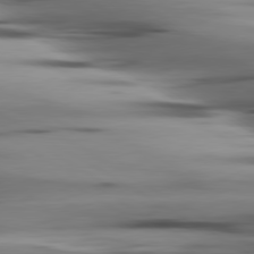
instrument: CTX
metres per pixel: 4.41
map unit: lApd
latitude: 80.3278
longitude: -122.1767
